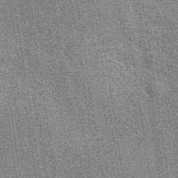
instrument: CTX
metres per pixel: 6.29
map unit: eAb
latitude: 40.3089
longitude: 107.1242
